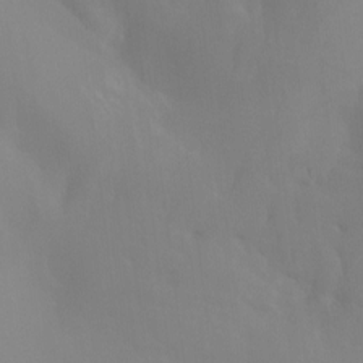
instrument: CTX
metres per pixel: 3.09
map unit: Ht
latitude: -12.8030
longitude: -50.4034
